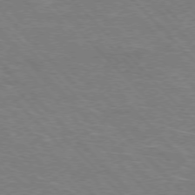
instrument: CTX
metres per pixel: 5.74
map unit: Hpe
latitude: -77.3510
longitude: -12.6491
